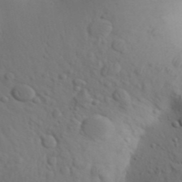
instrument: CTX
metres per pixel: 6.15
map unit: Aa
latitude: 29.8772
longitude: -146.2712
